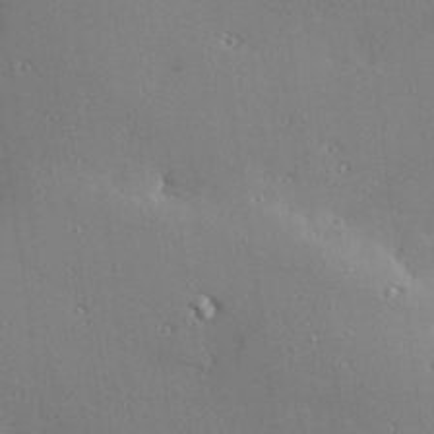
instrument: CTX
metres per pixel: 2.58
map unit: Hve
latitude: 26.8758
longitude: -91.7828
